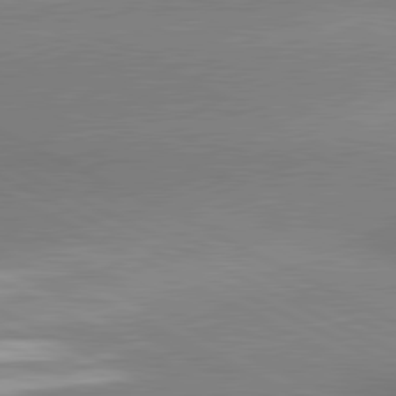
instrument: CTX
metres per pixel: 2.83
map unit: lApd
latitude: 81.2726
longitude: 163.0297
